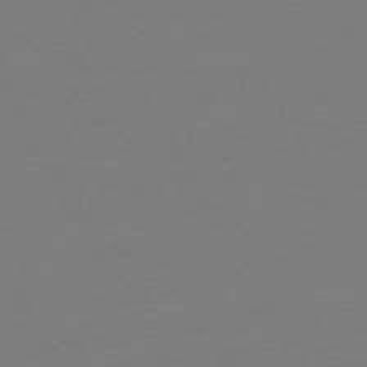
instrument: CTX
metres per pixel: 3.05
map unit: Ap
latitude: -74.0094
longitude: -68.9892
